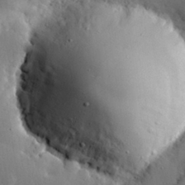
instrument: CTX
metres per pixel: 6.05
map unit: eHh
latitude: 29.9150
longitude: -80.7246
